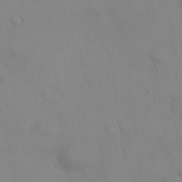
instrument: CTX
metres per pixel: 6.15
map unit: eHh
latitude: 21.1214
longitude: -61.5371
